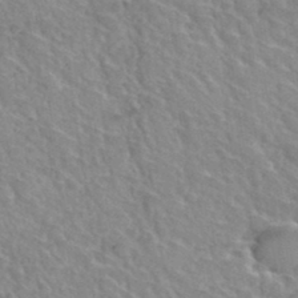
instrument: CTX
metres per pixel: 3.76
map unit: Hto
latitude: 35.7071
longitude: -47.4994
